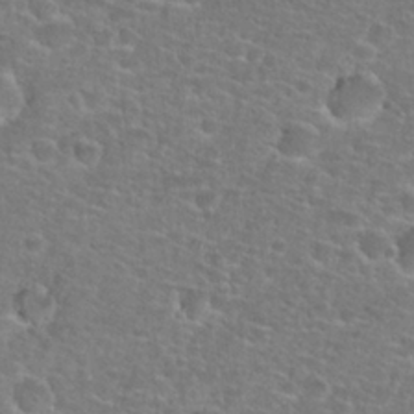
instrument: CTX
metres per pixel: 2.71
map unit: Hto
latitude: 25.9339
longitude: -48.8191
